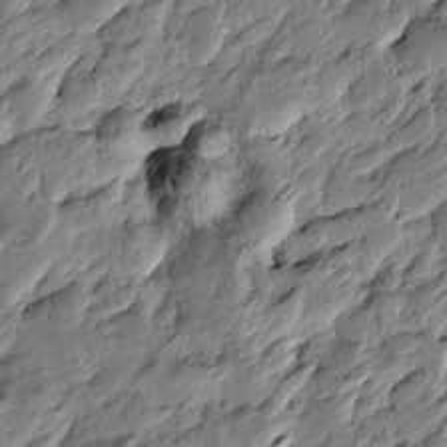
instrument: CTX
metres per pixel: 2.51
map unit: Htu
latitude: -3.7288
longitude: 179.5021
